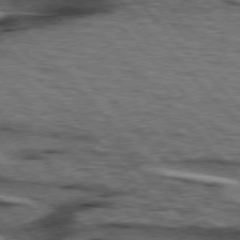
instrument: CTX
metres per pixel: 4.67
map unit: lApd
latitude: 76.4790
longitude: -72.2712
